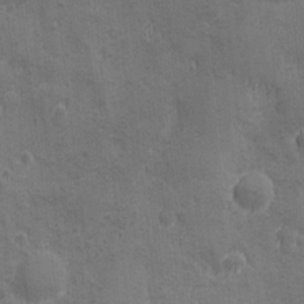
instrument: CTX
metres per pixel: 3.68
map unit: Ave
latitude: -7.7855
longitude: -120.4223
